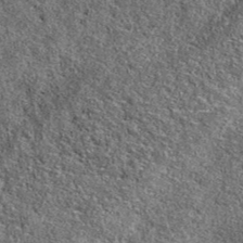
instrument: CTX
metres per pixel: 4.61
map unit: eAb
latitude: 39.0269
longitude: 106.1983
